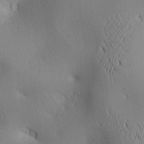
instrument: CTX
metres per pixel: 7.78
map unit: lAa
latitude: 2.6679
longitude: -116.9325
